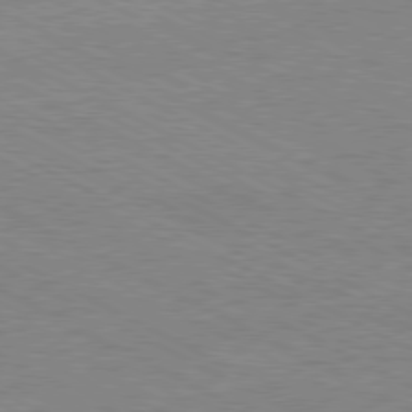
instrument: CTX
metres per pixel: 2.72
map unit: Ap
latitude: -81.1620
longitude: -86.7624
